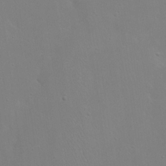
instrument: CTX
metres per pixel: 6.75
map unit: eHh
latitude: 20.0633
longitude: -72.2712
